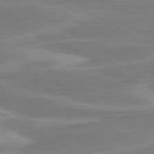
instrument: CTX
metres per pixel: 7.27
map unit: lApd
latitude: 80.6679
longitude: -173.7449
